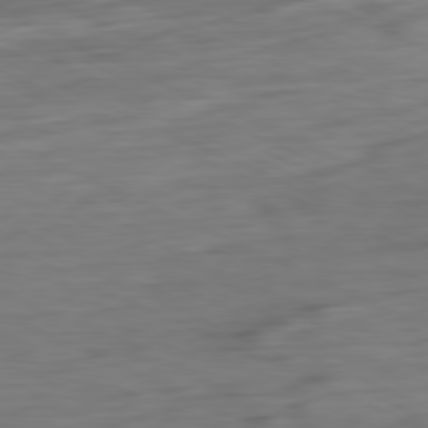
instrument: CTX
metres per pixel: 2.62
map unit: Ap
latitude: -81.3888
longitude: -76.5356
